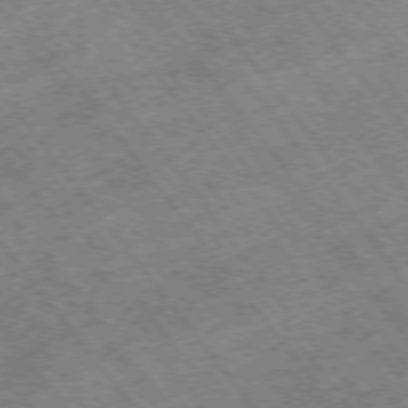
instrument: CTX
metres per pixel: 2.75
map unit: Hpe
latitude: -75.4455
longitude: -18.7246
